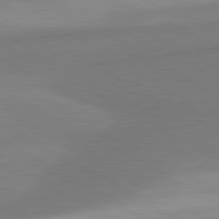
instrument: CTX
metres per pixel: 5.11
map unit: lApd
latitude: 80.4412
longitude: 176.5763
